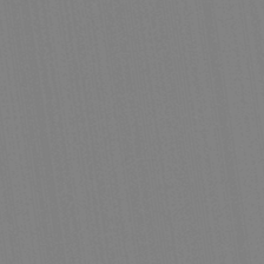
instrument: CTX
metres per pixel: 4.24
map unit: Aa
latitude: 33.4615
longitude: -142.8758
